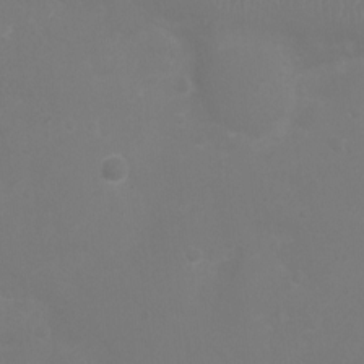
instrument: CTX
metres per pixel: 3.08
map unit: Ht
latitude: -3.6532
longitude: -19.1403
